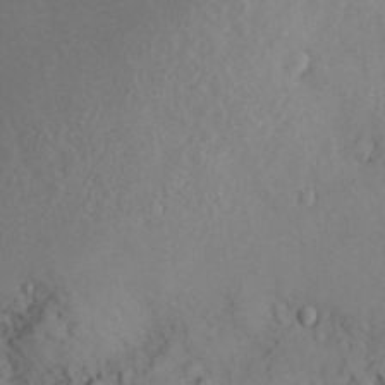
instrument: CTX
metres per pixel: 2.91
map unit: Nve
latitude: -8.8975
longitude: 174.8030
